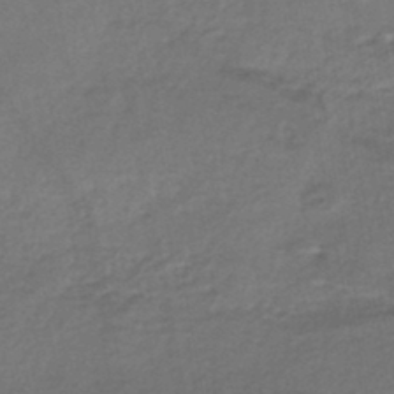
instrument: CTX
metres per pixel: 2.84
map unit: HNhu
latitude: -45.8422
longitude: 102.2362
